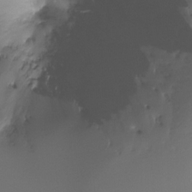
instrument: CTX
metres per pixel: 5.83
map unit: Ht
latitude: -15.7478
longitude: -45.9528
